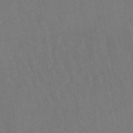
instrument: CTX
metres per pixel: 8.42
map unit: lHb
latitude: -47.2565
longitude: 78.8975
